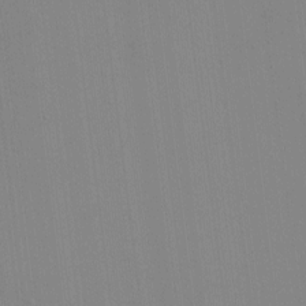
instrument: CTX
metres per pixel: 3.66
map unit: HNhu
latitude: -1.5399
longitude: -6.6679
